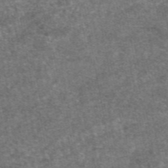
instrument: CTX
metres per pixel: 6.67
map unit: eAb
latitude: 47.8017
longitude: 108.5574
